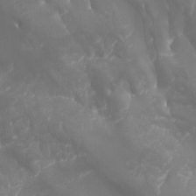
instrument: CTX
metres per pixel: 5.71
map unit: Htu
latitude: -5.4454
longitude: -75.1025
